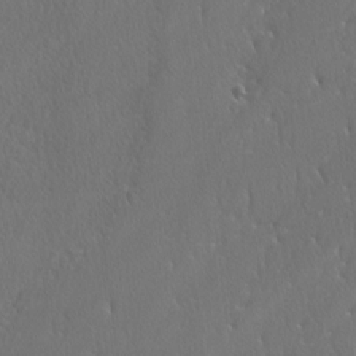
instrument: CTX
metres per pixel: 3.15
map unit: lAvf
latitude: -4.8408
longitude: -108.4412
